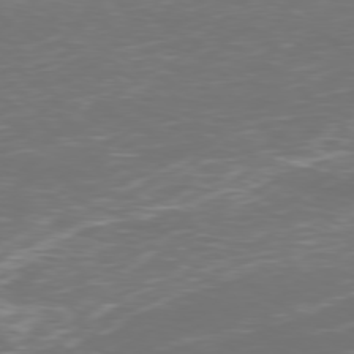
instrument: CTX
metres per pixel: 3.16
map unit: Ap
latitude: -78.7463
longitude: -93.4048
